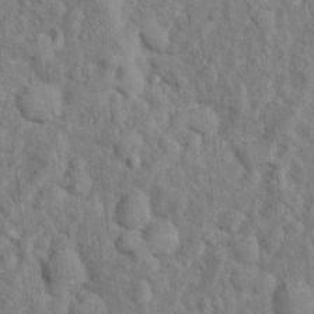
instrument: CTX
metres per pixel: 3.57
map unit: Hto
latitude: 14.0633
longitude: -34.1011
